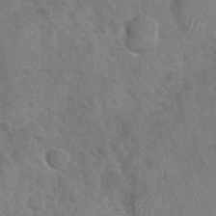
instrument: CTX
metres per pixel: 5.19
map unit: Nhu
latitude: -30.5007
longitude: -62.1011
